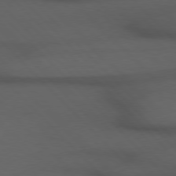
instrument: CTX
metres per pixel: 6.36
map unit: Hpe
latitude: 77.0458
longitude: -155.9528
